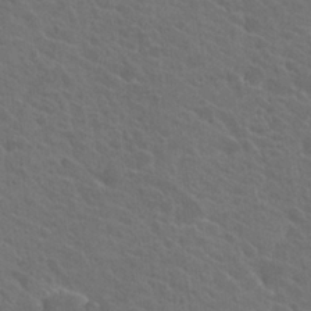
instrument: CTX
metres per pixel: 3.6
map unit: Hto
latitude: 23.8394
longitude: -39.7072
